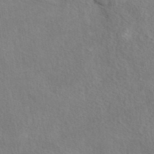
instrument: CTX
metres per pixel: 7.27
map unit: eAb
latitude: 40.8002
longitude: 105.0108
